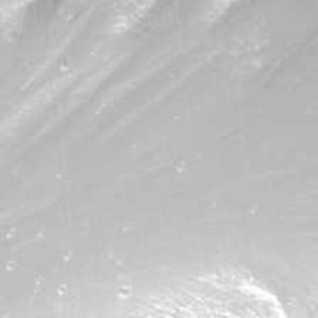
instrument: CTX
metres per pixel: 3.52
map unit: Nhu
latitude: -12.3873
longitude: -61.2915
